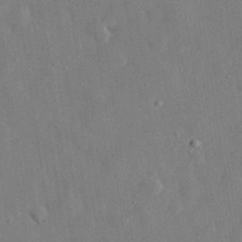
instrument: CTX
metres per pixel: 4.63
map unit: eHh
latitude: 31.1404
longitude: -76.7057
